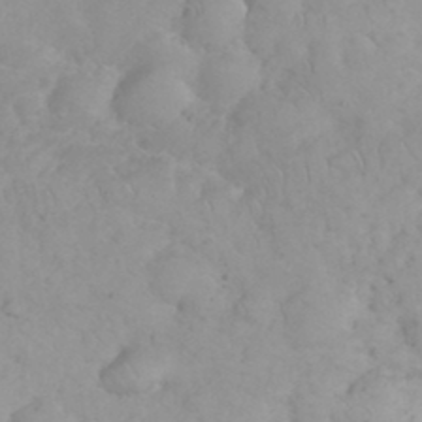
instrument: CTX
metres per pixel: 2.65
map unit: eHh
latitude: 35.9528
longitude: -63.7450
